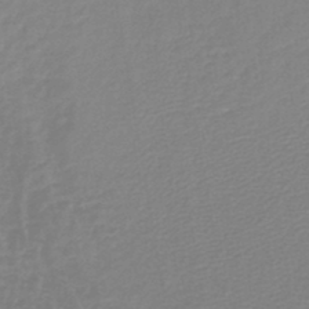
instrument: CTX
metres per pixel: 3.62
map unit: lHb
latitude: -44.2551
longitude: 59.7666
